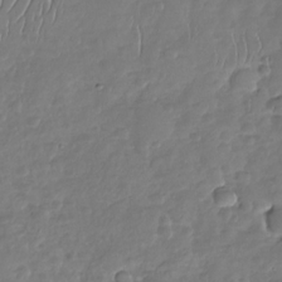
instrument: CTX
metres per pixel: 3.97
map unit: Nhu
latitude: -30.0472
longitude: -61.1025
